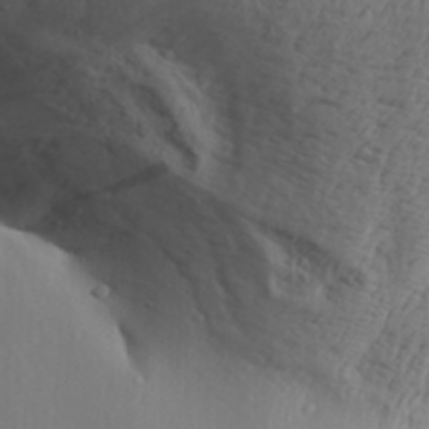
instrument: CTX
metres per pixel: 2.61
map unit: Aa
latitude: 30.4979
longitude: -135.8016
